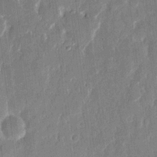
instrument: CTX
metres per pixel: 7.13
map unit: eHh
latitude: 12.9514
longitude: -71.0836
